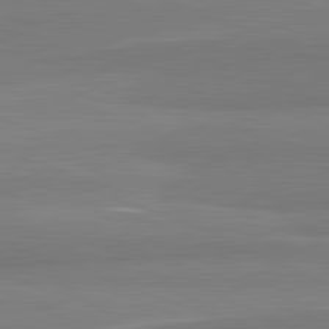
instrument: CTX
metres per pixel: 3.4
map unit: lApd
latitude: 82.3656
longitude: 172.1039
